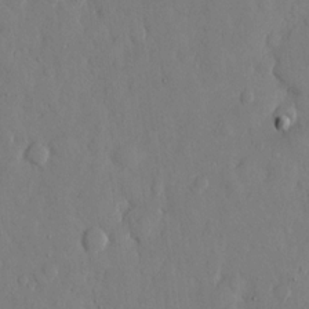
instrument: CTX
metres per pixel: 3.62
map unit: eHh
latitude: 13.0270
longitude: -69.5560
